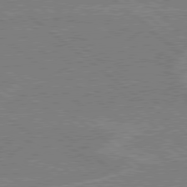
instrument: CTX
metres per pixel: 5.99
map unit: Hpe
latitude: 78.7435
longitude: -160.4223
